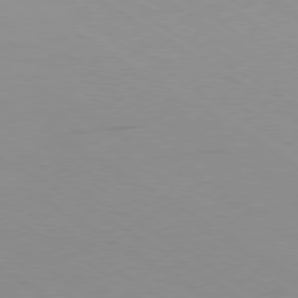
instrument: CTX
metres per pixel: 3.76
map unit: Ap
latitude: -80.3684
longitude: -62.1956
